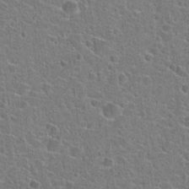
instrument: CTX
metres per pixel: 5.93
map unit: Hto
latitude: 22.7813
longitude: -44.5357
